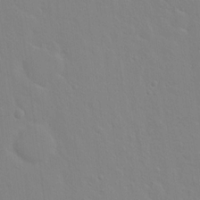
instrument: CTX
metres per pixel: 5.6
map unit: Hto
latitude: 17.1781
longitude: -39.6883
